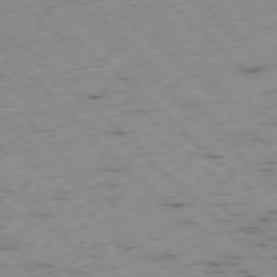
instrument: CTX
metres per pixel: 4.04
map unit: Ap
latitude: -77.6344
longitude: -60.9136
